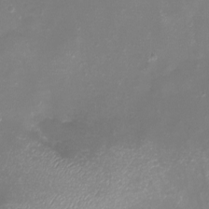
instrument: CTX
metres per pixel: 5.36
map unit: eHh
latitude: -6.7841
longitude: -78.4601
